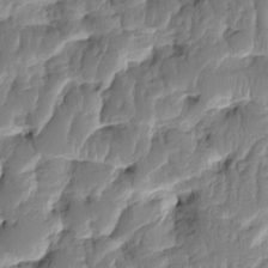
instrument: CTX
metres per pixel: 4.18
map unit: HNhu
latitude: -1.6344
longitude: 14.4629
